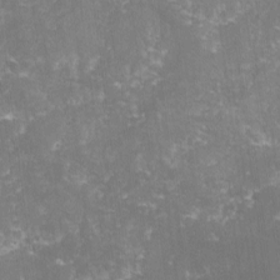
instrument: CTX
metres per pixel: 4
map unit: lHvf
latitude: -14.4251
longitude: -98.8191
